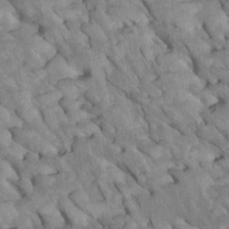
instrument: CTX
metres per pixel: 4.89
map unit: Htu
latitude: 1.5371
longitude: 145.1809
